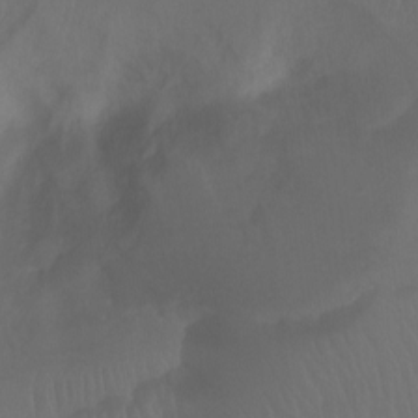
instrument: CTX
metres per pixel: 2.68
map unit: Ht
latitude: -7.1809
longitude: -31.7639
